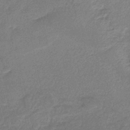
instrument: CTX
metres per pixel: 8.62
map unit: HNb
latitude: -34.6707
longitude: 59.5399
